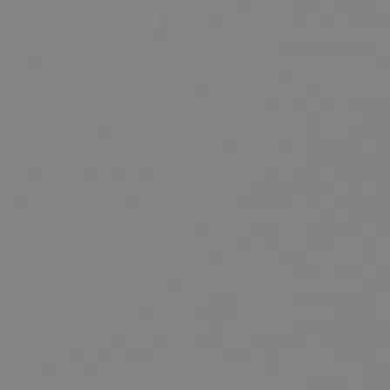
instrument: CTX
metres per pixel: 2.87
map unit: HNb
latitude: -46.0472
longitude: 54.8219
